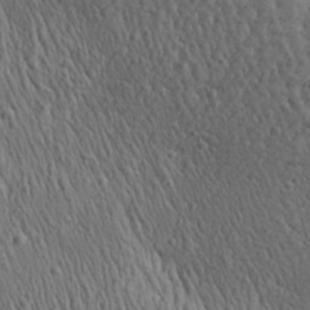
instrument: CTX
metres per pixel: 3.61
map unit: Aa
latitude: 27.8961
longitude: -141.1403
